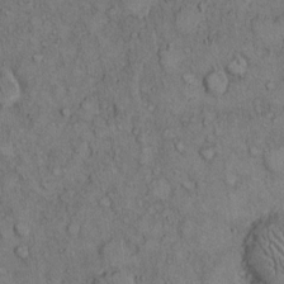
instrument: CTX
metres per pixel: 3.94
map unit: Hto
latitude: 10.4412
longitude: -59.6127
